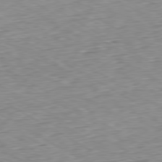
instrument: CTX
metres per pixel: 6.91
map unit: Hpe
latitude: -80.1795
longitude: 21.1809
